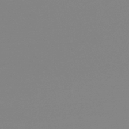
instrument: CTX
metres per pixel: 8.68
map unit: lHb
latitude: -48.7275
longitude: 68.1038
